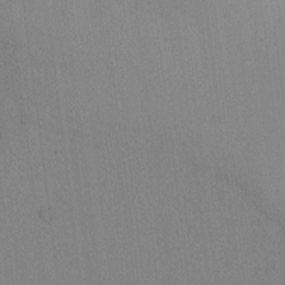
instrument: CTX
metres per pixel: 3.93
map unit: lAvf
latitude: 8.8758
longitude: 167.2187
